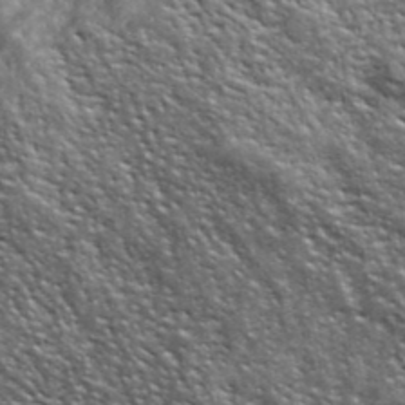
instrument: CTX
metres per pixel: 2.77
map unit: lHvf
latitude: 40.6112
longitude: -89.2159
